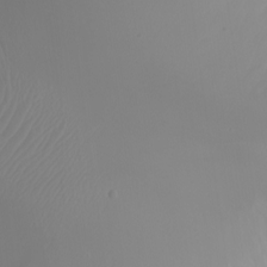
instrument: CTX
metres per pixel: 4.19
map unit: eHh
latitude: -5.3320
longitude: -86.2333
